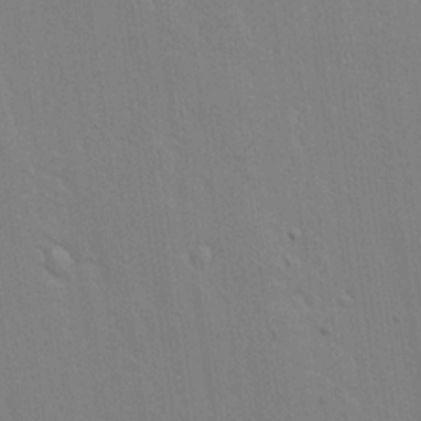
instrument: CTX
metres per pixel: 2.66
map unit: lAvf
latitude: 16.2712
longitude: -127.2159
